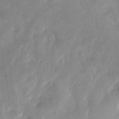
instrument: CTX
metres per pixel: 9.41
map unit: Htu
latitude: 1.8772
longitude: -178.8947
